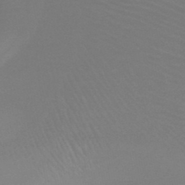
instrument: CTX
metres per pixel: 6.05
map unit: HNb
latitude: -46.9919
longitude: -43.6127
